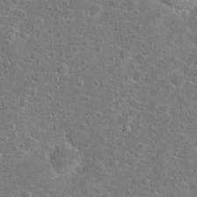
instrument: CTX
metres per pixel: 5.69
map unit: Hto
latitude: 17.3104
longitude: -42.2523
